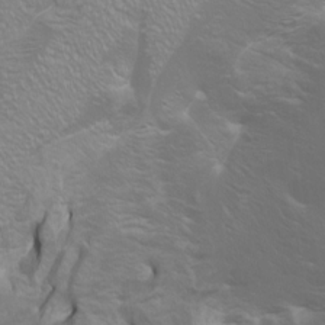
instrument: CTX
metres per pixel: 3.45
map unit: Htu
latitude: -4.7274
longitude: -88.0822
